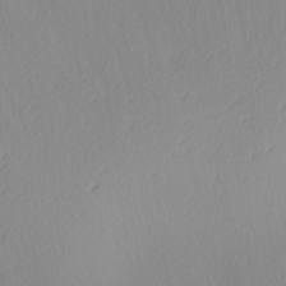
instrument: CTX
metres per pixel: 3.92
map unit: Ave
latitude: 3.7638
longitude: -113.4048
